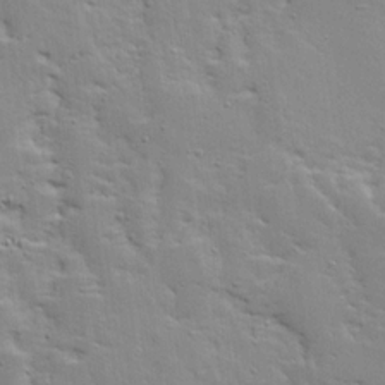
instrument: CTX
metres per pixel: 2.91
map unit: Ave
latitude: 12.9892
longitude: -134.3278
